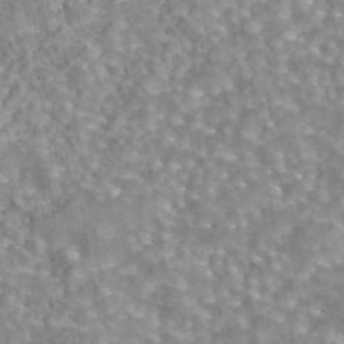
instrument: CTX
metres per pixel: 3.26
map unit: eAb
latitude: 44.0822
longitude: 107.1809
